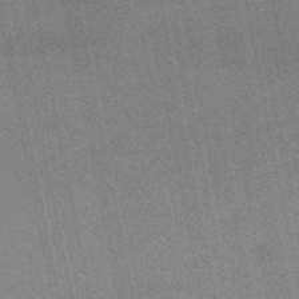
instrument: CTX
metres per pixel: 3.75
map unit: lHb
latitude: -50.7652
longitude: 79.3698
